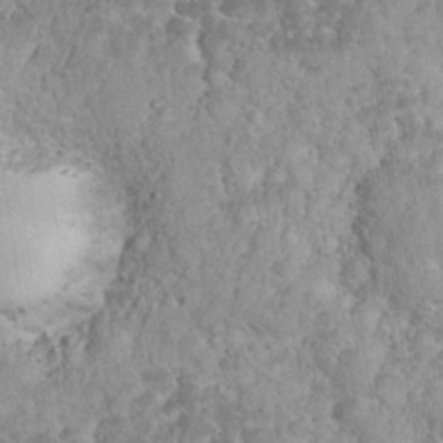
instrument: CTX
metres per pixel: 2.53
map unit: eHh
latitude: 32.5168
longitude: -64.3845
